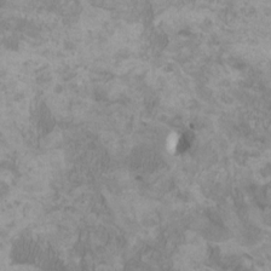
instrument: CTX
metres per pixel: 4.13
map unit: HNhu
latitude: 3.5560
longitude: -4.3467
